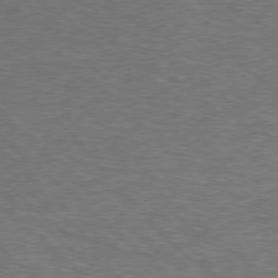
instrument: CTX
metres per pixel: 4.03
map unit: Hpe
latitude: -78.3873
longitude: 16.9164
